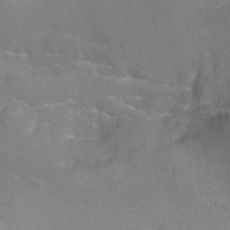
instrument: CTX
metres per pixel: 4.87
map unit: Aa
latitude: -8.5574
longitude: -71.9906
